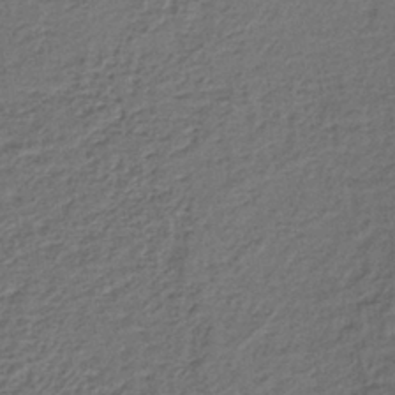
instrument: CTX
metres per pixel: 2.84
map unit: lHb
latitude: -38.2740
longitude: 59.9745
